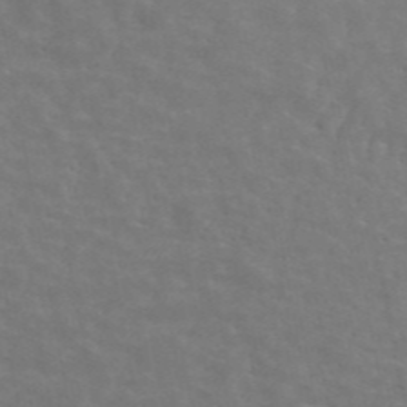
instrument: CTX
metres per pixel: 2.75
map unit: ANa
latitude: 44.9513
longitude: 25.8989
